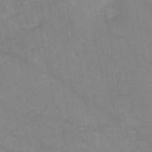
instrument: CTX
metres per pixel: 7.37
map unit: HNb
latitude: -52.9541
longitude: -50.1200
